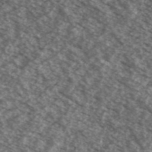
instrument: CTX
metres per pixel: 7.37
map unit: Ave
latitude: 38.7246
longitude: -110.7058
